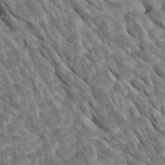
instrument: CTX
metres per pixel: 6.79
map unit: Htu
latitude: 2.4412
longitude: 143.3509
